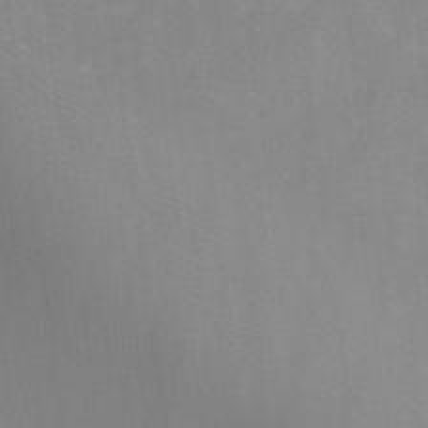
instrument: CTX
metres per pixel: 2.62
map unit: Nhu
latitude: -17.1431
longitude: -49.1403
